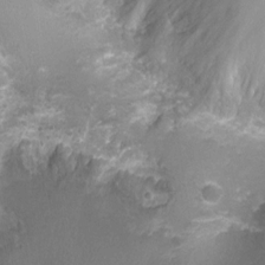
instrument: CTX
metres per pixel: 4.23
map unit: Ht
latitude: -1.1809
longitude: -16.6302
